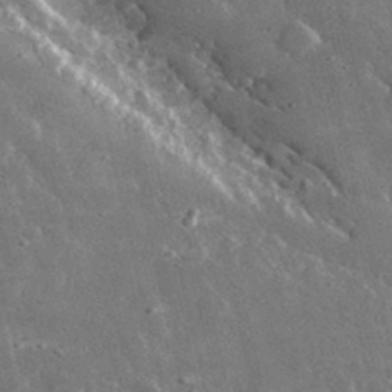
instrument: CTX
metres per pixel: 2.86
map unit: lHvf
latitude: 33.2915
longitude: -87.4804
